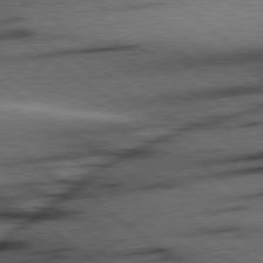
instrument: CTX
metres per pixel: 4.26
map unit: Hpe
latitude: 78.6869
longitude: -155.1214
